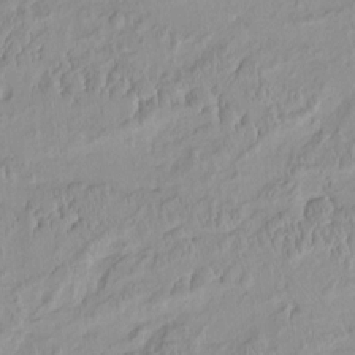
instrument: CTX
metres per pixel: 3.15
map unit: HNhu
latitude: -4.6896
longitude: 13.9745
